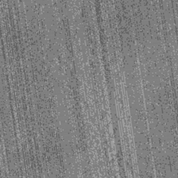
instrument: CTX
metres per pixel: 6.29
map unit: lHb
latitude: -37.7477
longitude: 64.9920
